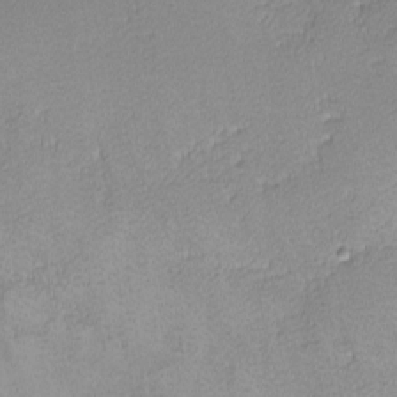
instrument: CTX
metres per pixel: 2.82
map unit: lHvf
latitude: -13.9745
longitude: -103.7827
